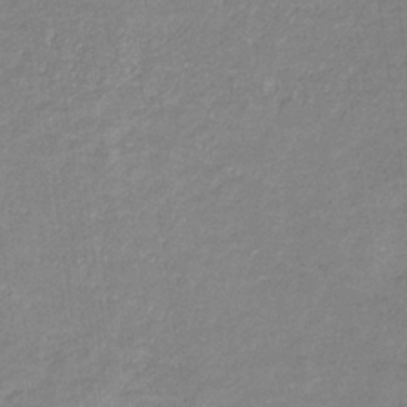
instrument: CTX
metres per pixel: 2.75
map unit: eHb
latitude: -31.8989
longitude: 67.2187
